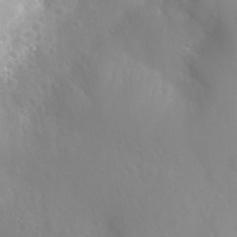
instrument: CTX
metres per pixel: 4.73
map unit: Nhu
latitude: 26.2334
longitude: -55.2537
